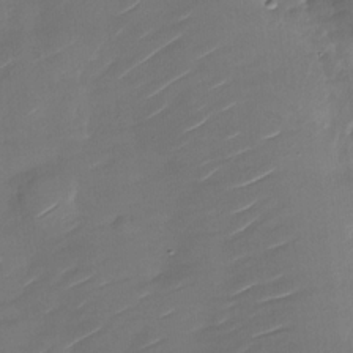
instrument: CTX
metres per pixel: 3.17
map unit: Nhu
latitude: -28.9353
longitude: -73.8206
